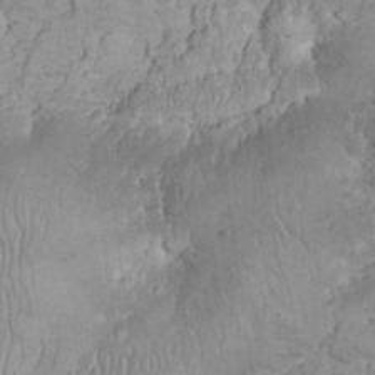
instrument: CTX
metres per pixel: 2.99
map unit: eHh
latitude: 32.1767
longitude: -64.4412
